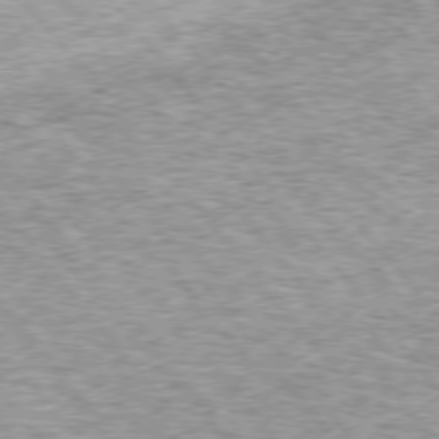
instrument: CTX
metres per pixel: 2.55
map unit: lApd
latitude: 75.0836
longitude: -76.9513
